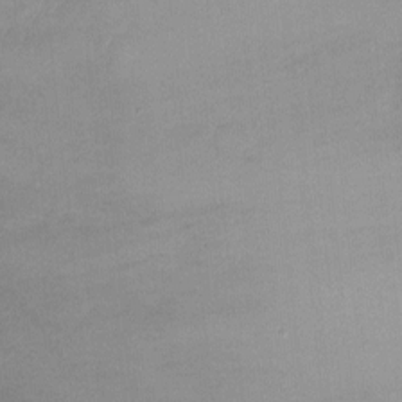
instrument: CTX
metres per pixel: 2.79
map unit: Ht
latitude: -2.1227
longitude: -32.9136
